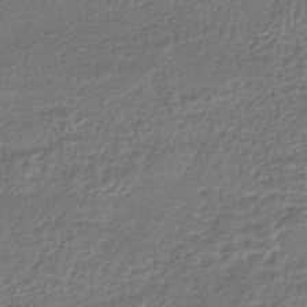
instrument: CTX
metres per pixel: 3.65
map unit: HNhu
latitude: -46.4251
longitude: 103.8989
